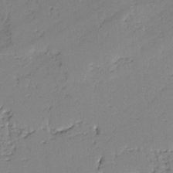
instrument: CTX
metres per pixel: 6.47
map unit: lAvf
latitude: -1.9179
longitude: -109.6127
